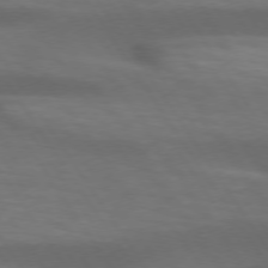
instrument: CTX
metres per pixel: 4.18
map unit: lApd
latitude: 74.1011
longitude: -52.4412
